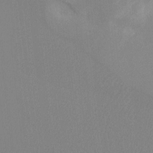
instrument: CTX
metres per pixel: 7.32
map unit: Ht
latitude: -8.2550
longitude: -33.0081
